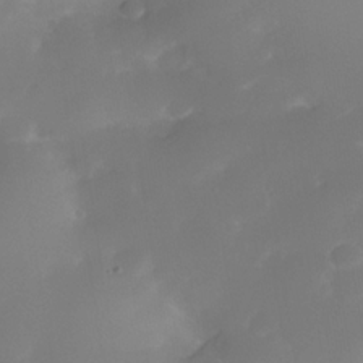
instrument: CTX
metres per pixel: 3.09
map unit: Nhe
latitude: -34.8030
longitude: -145.2348
